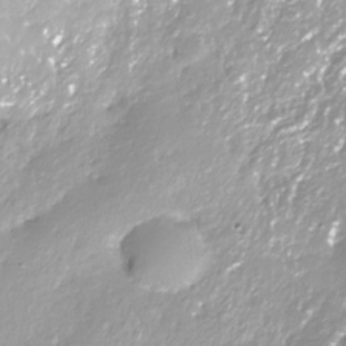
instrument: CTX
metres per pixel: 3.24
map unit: Nhe
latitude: -32.5952
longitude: -89.1592
